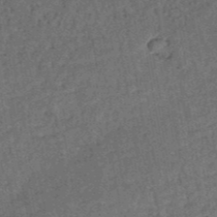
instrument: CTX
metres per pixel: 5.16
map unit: HNb
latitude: -51.1998
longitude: -49.7072
